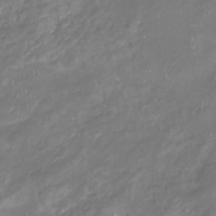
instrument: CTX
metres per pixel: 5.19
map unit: Nhu
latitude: -22.6519
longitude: -57.1970
